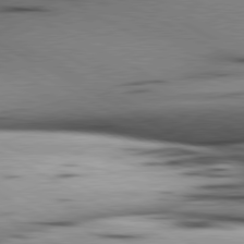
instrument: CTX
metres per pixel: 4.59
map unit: lApd
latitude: 80.5168
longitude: 157.2565
